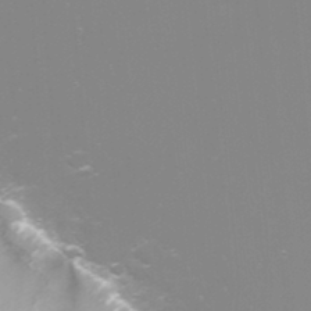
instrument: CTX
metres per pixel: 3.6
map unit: Nhu
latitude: -4.5196
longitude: -75.3104
